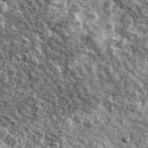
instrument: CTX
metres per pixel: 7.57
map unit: Ave
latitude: 41.1403
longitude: -107.8772
